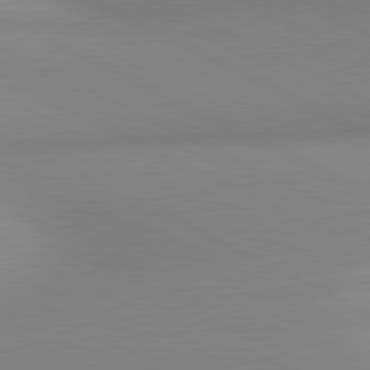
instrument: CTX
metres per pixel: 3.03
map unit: lApd
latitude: 80.9325
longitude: 134.3306
